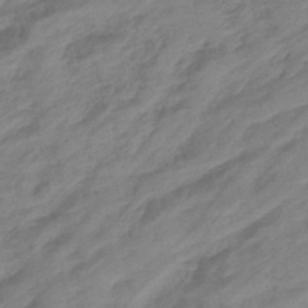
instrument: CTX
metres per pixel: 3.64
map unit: eHb
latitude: -43.7855
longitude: 85.5777
